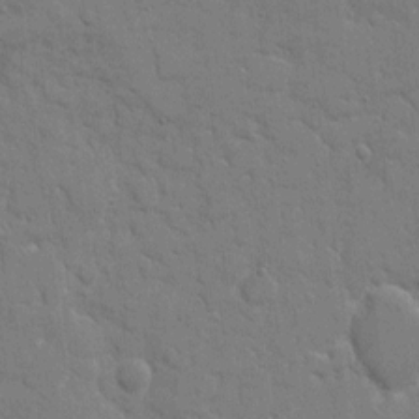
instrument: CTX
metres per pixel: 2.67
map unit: eHh
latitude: 8.3656
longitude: -67.7449
